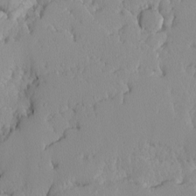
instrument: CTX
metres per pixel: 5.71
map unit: Ave
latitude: -9.4832
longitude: -116.7624
